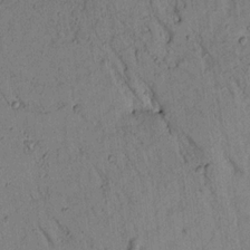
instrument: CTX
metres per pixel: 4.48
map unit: Aa
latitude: 16.3089
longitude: -146.3279
